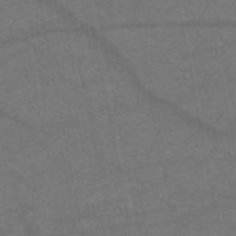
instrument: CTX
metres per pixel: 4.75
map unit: HNb
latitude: -55.3699
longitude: -39.8394
